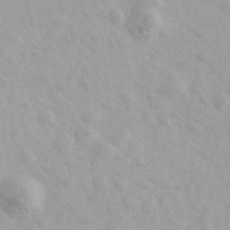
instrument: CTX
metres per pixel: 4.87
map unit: Ave
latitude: 39.7072
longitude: -106.7624
